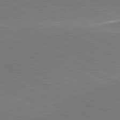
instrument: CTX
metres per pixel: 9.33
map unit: lApd
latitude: 81.1403
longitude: 157.2376
